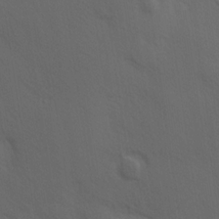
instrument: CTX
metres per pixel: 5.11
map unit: Hve
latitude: 19.5938
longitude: 150.4251
